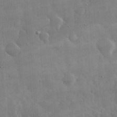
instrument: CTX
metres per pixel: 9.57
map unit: eHh
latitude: 32.4601
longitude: -69.6694
